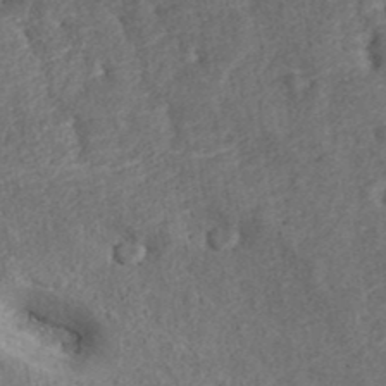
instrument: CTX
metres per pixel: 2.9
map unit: ANa
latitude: 40.1010
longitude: 18.2550
